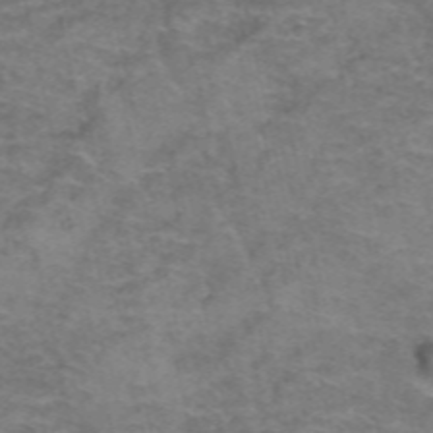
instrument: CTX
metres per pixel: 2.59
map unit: Hto
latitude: 38.9514
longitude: -41.5749
